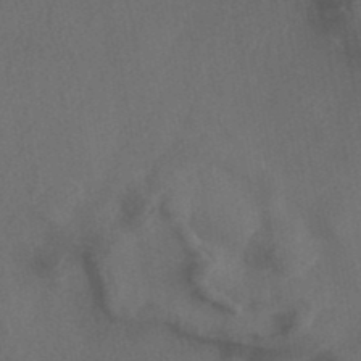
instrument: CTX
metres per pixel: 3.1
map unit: ANa
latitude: 39.1970
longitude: 29.3321
